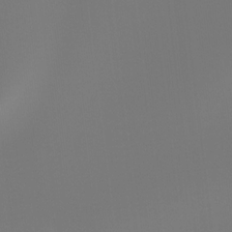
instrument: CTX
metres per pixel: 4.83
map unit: Hto
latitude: -7.5210
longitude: -47.4805
